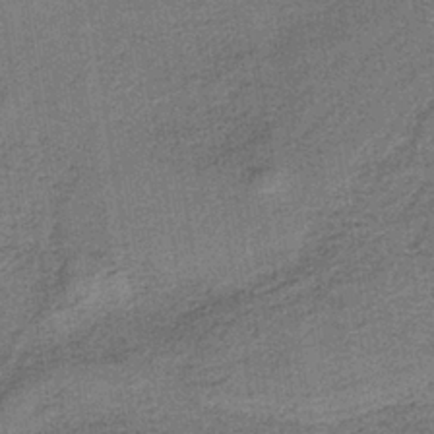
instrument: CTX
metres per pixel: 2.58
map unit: HNb
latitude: -37.6155
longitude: 54.4440
